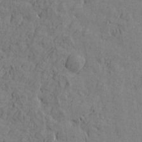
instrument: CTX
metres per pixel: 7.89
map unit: Htu
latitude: -2.7274
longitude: -175.4238
